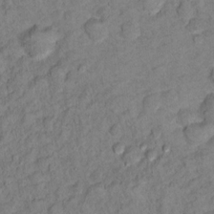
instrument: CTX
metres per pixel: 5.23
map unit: Ht
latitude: 11.6694
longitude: -33.7072
